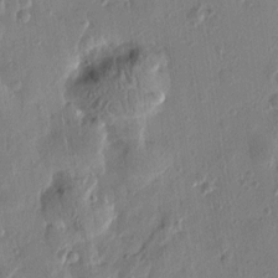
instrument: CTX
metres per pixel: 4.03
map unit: Htu
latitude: 1.4615
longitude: -178.2334
